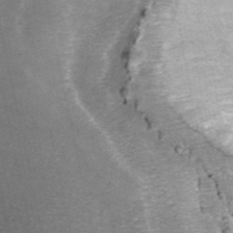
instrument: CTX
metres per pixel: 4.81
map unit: ANa
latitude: 44.7057
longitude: 29.8989
